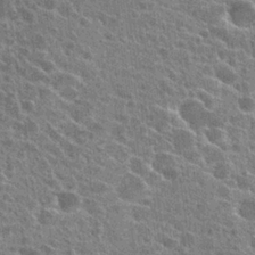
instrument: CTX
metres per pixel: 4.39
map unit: Hto
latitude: 24.3278
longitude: -40.0444
